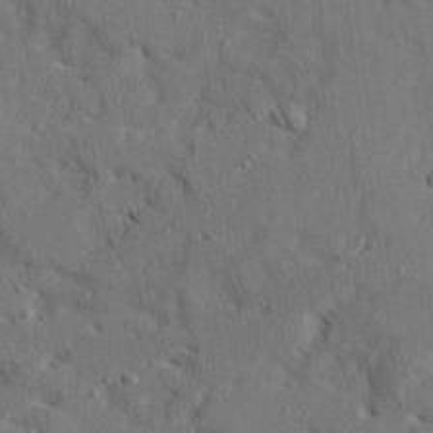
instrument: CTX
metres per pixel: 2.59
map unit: Ave
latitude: 22.5924
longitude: -130.7247
